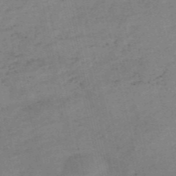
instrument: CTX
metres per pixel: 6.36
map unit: eHh
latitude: -54.6897
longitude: -91.4615
